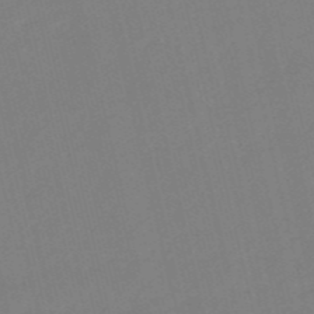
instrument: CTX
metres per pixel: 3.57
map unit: HNb
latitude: -53.6721
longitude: -48.2711
